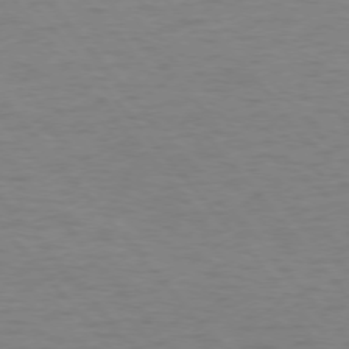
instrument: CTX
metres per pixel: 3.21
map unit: Ap
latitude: -76.2173
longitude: -70.6301
